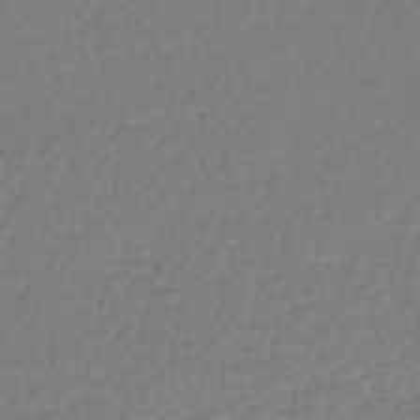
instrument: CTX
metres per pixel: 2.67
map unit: lHb
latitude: -44.7463
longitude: 65.6344
